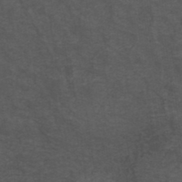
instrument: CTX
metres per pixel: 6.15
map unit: ANa
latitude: 38.9891
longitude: 23.4455
